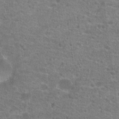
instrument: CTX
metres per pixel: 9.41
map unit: Hto
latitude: 20.6113
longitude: -42.8191
